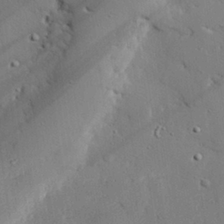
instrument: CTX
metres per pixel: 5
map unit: eHh
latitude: 27.2537
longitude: -81.4993
